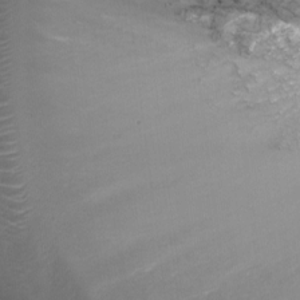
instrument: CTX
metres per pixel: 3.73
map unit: Nhu
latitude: -9.6722
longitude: -77.8394
